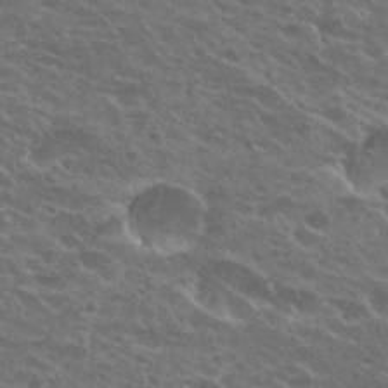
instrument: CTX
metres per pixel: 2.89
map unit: Hto
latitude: 25.1592
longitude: -39.9906
